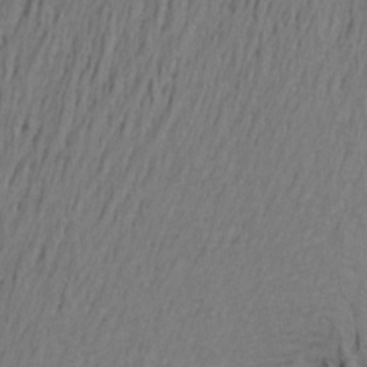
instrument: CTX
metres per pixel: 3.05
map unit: Aa
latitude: 21.3293
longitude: -148.5357
